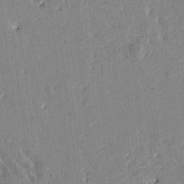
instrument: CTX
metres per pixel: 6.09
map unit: Htu
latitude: -2.1794
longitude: 174.9541
